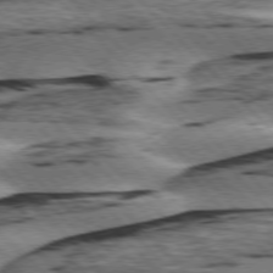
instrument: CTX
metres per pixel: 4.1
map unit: lApd
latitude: 76.1955
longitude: -78.7247
